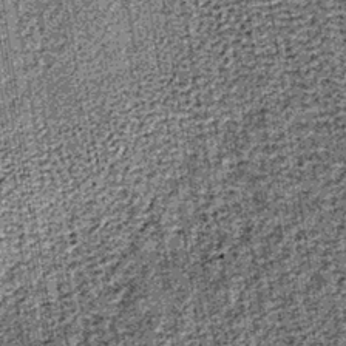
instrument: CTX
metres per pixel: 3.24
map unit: lHb
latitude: -39.9745
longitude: 64.6519
